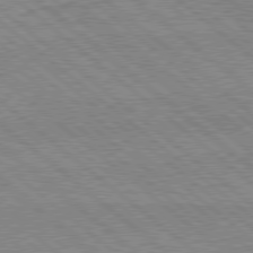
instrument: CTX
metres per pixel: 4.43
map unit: Hpe
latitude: 78.3279
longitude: -160.2522
